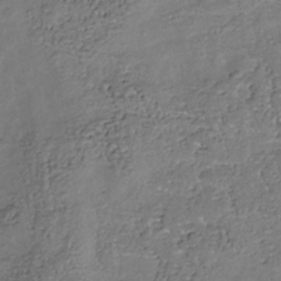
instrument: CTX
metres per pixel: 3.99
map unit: Nhu
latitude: -39.6344
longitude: -80.7435
